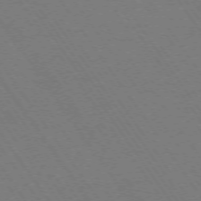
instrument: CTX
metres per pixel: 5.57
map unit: Ap
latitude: -74.4062
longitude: -71.1592
